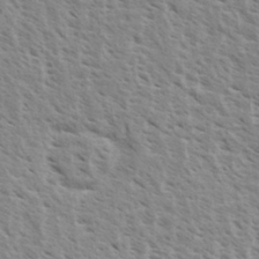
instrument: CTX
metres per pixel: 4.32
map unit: eHh
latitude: 33.8772
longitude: -140.6679
